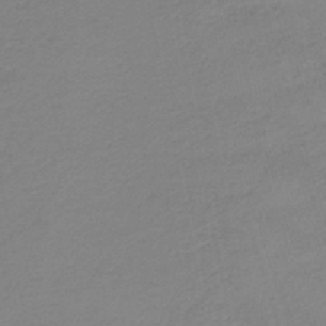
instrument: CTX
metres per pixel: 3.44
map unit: lHb
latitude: -46.6329
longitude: 63.3320
